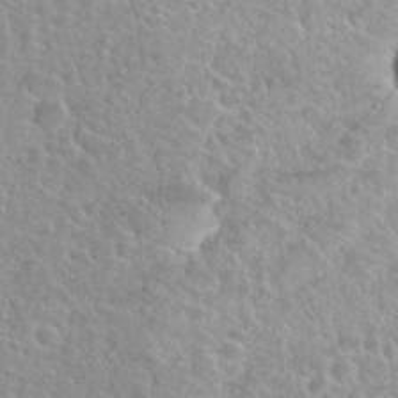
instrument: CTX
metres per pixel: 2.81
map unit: Nhu
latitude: 27.8206
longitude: -52.6491
